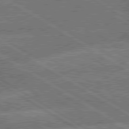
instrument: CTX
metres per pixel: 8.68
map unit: lApd
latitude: 79.7828
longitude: -162.9703
